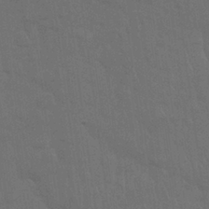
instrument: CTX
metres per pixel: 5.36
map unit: Nhu
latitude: 28.6301
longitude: -64.2522
